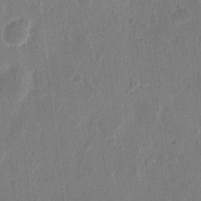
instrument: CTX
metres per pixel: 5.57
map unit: eHh
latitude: 10.5357
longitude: -68.4223
